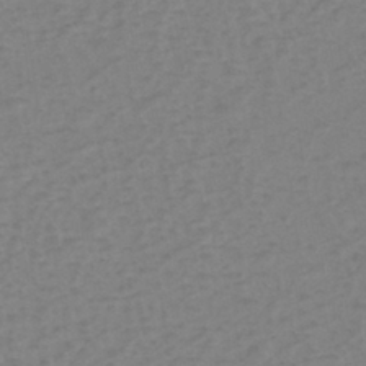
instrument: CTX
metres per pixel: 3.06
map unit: eHh
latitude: -39.9178
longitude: -28.8380
